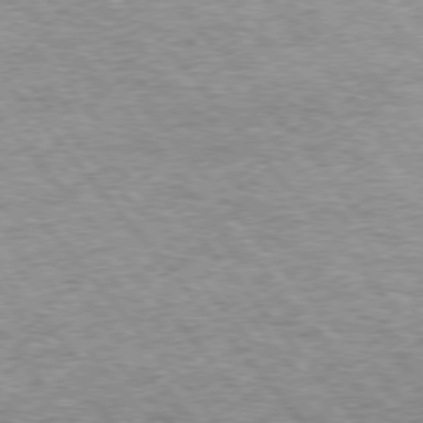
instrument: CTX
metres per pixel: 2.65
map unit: lApd
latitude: 74.8380
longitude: -77.3103
